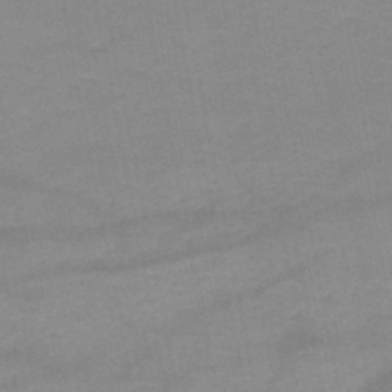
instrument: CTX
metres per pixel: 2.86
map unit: HNb
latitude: -49.8989
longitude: -41.1025
